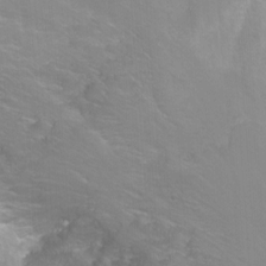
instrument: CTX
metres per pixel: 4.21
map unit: Nhu
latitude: -6.0850
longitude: -49.2726
